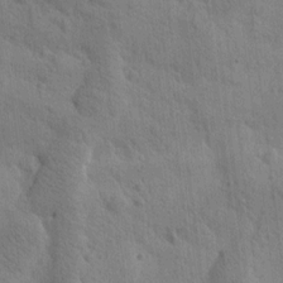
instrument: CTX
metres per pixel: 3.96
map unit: Htu
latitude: -0.0661
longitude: 175.0297
